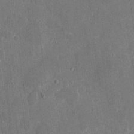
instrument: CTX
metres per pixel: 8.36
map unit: eHh
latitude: 5.1592
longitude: -67.0080
